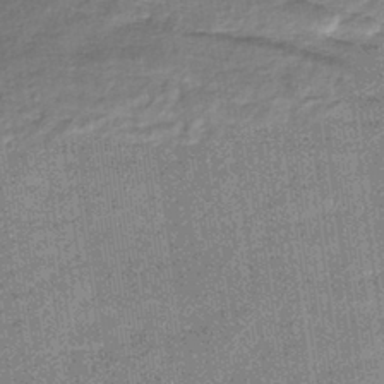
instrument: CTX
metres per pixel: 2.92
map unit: lHb
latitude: -39.7478
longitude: 69.4076
